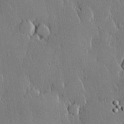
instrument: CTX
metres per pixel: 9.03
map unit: lHvf
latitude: 20.2901
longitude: 146.0850
